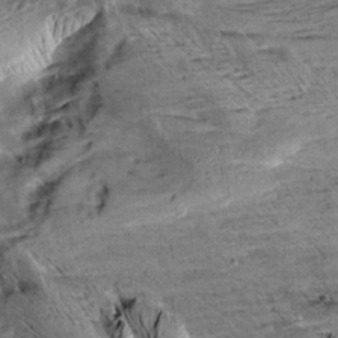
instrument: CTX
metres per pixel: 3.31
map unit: Aa
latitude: 10.4034
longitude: -141.4615
